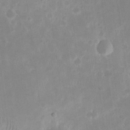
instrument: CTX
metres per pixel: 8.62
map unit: eHh
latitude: 19.9528
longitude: -70.2711
